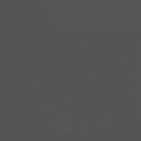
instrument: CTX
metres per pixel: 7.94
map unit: Nhu
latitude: -11.8234
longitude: -35.8205
